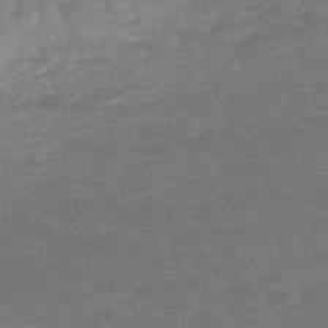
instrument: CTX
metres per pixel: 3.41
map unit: lHb
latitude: -49.1431
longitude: 83.2754
